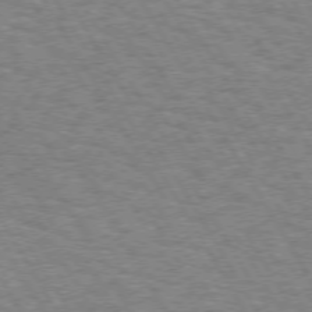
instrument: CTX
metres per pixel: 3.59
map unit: Hpe
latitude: 73.2348
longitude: -128.9325
